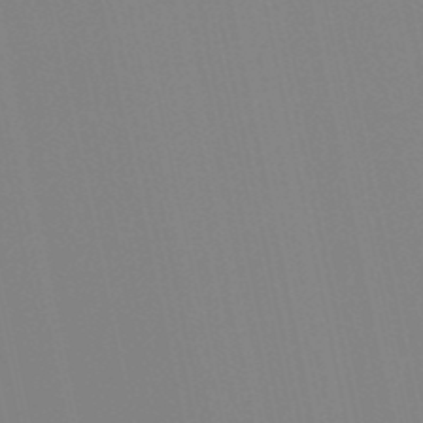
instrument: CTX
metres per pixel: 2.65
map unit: lHb
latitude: -49.0865
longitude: 75.2754
